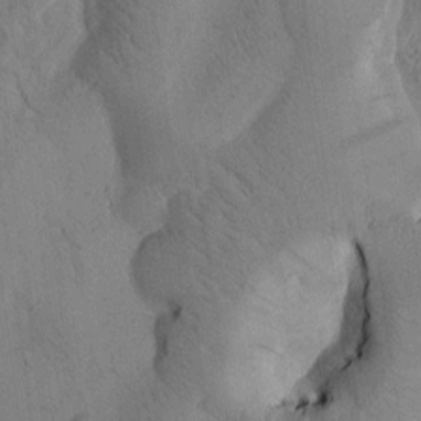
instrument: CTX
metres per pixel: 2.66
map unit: Htu
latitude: -1.2754
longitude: 172.8030
